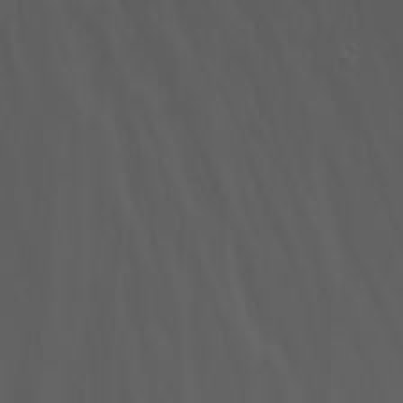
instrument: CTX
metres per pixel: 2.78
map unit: Nhu
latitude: -7.6344
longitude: -84.8380
